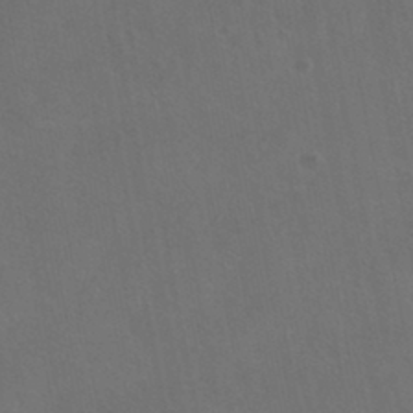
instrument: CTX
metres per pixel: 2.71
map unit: HNhu
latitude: -39.5021
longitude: 97.2943
